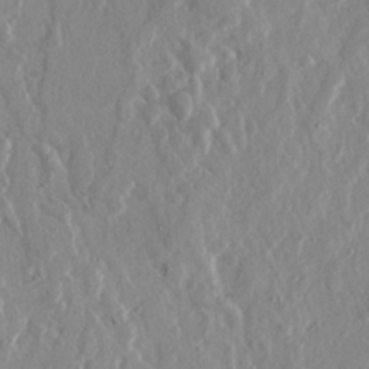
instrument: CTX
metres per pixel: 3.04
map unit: Ave
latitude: 22.4979
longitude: -131.5938
